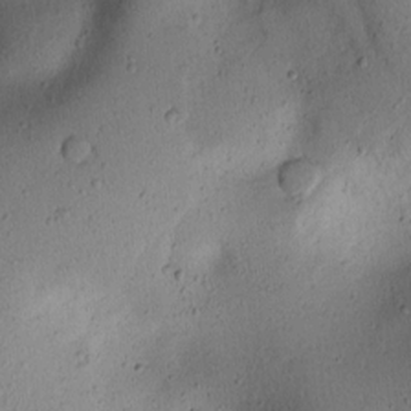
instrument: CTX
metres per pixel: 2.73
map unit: lAvf
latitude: 9.0270
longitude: 167.1242
